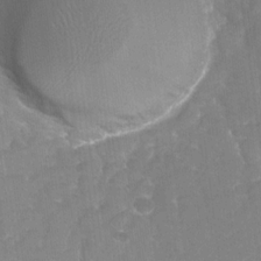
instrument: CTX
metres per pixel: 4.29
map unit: Nhu
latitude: -27.5966
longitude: -61.8205
